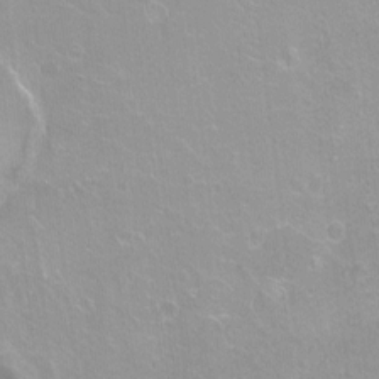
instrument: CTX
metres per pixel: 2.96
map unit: Ht
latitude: -9.8044
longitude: -38.4979
